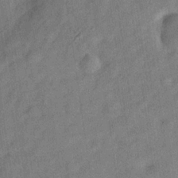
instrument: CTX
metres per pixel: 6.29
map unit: Hve
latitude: -31.1809
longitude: 91.8612
